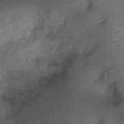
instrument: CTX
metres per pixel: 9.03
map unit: Nhu
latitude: 2.1011
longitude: -17.9906
